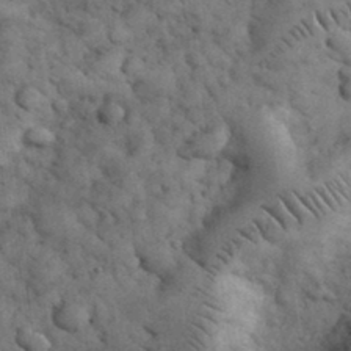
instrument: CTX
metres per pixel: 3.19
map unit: eHh
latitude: 33.2348
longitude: -68.1011
